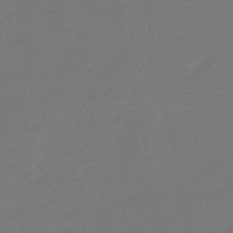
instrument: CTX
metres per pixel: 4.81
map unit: lHb
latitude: -46.8219
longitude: 64.7274
